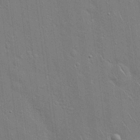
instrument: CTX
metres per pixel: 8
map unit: Hto
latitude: 18.5734
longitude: -51.7827
